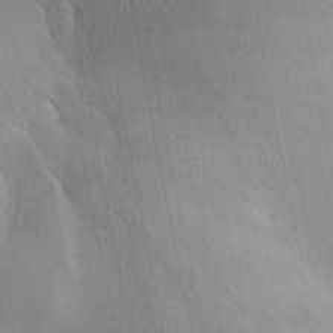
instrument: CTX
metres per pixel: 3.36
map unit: Aa
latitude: 30.0822
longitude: -143.1214
